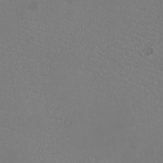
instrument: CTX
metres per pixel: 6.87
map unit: HNhu
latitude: -3.1242
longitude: -1.9150
